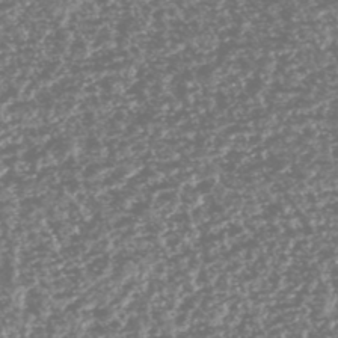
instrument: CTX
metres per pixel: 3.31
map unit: HNhu
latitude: -47.0864
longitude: 31.1242
